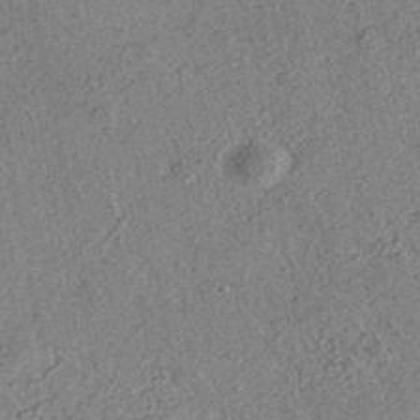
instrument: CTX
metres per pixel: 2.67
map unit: eAb
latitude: 36.3845
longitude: 112.9353
